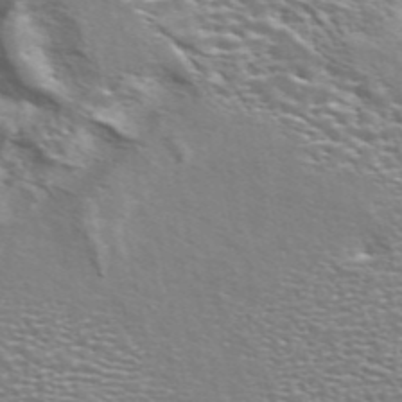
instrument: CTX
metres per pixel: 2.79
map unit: ANa
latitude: 44.8569
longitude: 30.7463
